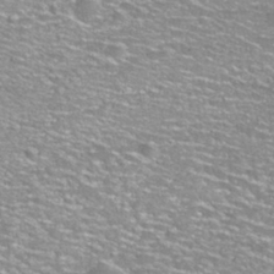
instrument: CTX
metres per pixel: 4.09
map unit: Nhu
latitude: 30.3657
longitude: -49.0836
